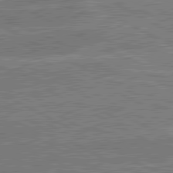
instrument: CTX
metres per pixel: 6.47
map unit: lApd
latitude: 80.9892
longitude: 144.0283
